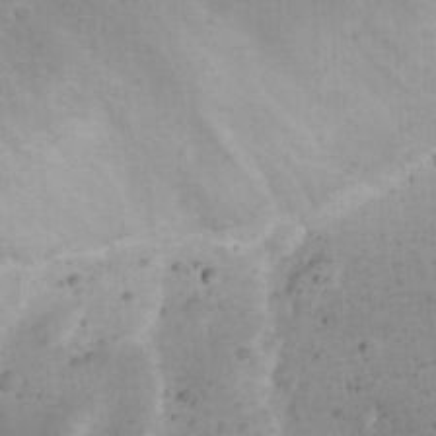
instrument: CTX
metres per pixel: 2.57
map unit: Nhu
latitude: 22.6490
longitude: -70.5357
